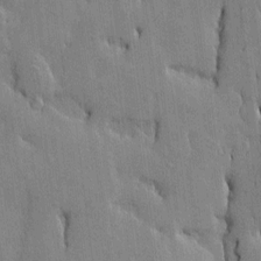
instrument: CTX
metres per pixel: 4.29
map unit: Htu
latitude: -9.3887
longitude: 176.4629
